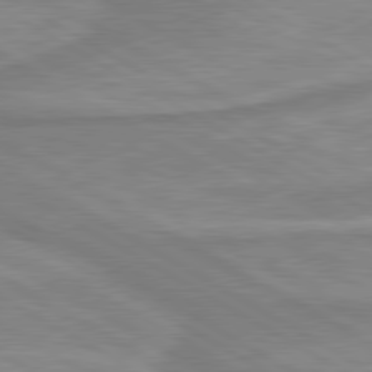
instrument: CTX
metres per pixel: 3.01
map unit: lApd
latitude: 80.2522
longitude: -173.2725
